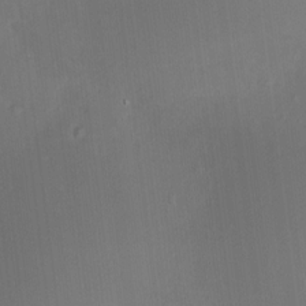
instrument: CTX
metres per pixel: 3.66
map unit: HNhu
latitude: 7.5182
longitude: 9.4643
